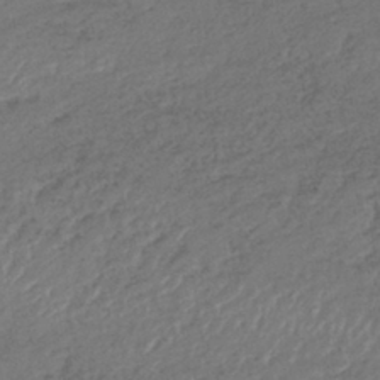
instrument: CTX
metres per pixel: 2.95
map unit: lHb
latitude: -39.0864
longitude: 68.6140
